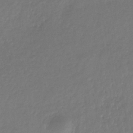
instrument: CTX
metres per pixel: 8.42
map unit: eHb
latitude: -31.0108
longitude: 72.9730
